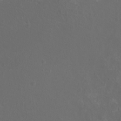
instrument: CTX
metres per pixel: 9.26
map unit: eHh
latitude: -7.0864
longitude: -75.6127
